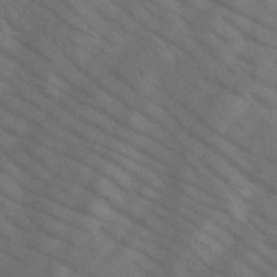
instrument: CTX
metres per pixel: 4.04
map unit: HNb
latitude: -45.1620
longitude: -41.3292
